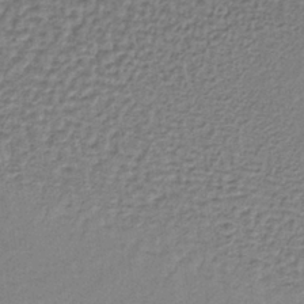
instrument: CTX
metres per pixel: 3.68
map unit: lHb
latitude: -36.7085
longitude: 59.7099
